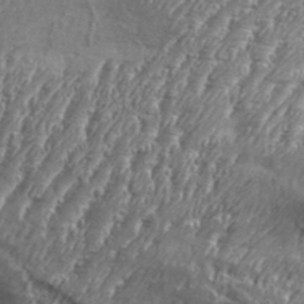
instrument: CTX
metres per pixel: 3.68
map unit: Aa
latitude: 34.2333
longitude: -135.4426
